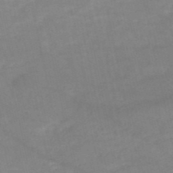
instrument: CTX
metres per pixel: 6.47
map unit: HNb
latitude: -50.2550
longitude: -39.5371
